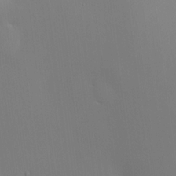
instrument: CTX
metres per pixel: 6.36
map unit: HNhu
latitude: 10.0633
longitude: 15.6533
